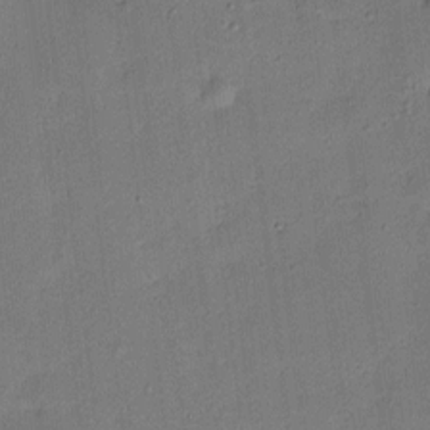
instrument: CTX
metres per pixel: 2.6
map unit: HNhu
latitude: 6.6113
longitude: 15.5210
